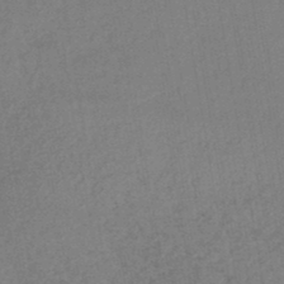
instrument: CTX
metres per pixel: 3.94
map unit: lHb
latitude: -44.9164
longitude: 64.6708
